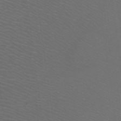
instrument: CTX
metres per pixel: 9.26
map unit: Htu
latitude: -5.6344
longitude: -72.9703
